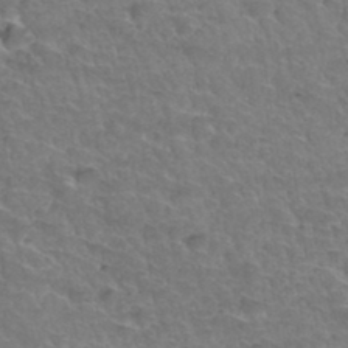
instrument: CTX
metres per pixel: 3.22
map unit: Hto
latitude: 35.1592
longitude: -46.9325
